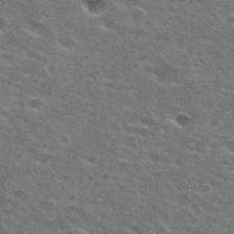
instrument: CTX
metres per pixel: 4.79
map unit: Hto
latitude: 27.9528
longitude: -47.8584
